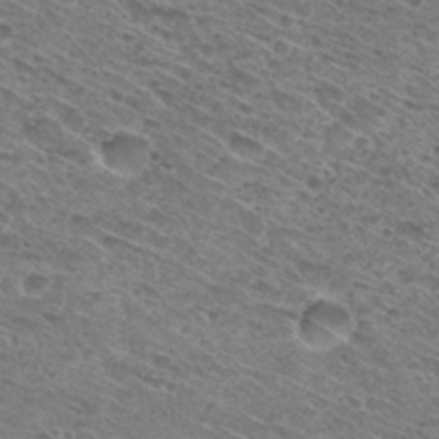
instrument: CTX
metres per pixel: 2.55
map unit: Hto
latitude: 30.8758
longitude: -46.7624
